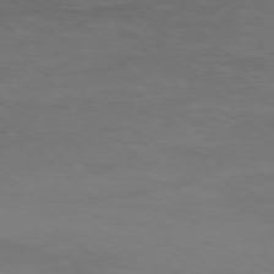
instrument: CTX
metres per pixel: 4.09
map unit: Ap
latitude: -76.4629
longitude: -67.9150
